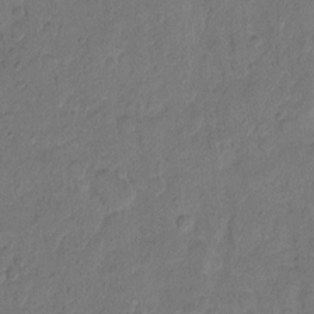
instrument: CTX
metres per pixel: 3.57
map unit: Hto
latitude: 7.0269
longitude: -61.7260
